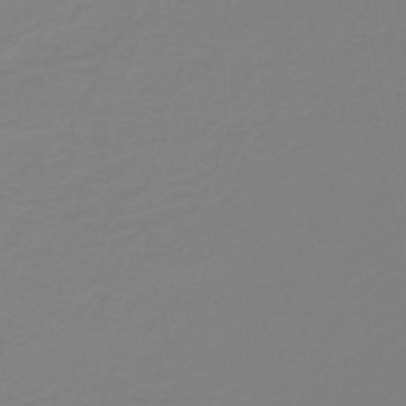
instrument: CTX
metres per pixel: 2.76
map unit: lHb
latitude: -41.3887
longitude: 63.8233
